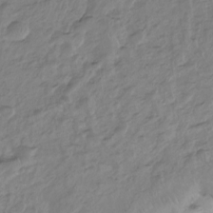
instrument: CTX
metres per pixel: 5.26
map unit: Hto
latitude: -8.1228
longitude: -40.4601
